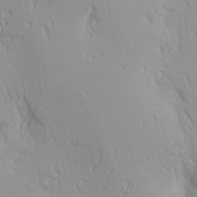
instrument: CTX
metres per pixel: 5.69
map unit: Ave
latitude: 3.0269
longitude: -113.0836
